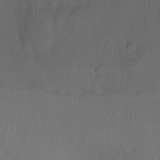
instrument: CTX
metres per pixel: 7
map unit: Ht
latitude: -11.1620
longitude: -34.1200
